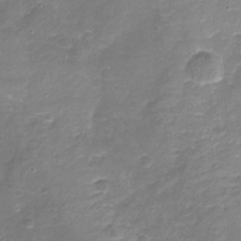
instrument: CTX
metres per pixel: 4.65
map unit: Nhu
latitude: -16.8030
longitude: -56.9135
